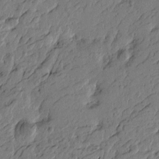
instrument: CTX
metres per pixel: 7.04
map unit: Htu
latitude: -5.9556
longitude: 179.5777
